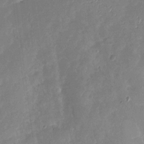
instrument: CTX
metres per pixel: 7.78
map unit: Nhu
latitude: -26.7841
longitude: -57.9528
